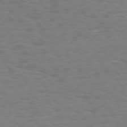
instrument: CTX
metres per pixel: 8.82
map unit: Hpe
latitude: 73.5749
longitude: -140.1577
